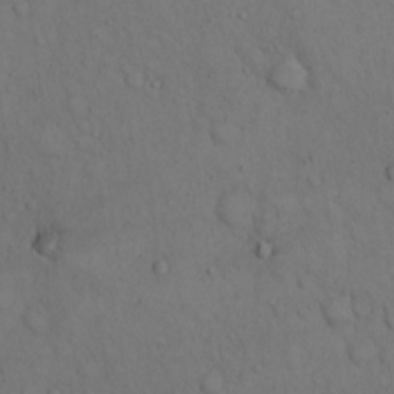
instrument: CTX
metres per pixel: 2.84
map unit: Hto
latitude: 15.4805
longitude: -61.9528
